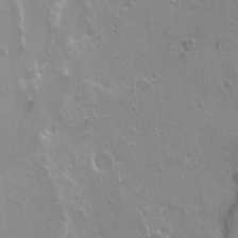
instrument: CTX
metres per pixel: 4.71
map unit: Nhu
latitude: -6.6140
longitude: -44.2522
